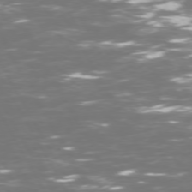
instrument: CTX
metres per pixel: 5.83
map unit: Hpe
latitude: 72.6302
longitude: -125.7827
